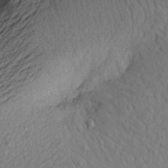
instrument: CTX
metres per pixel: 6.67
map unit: Aa
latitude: 17.4615
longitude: -144.1578
